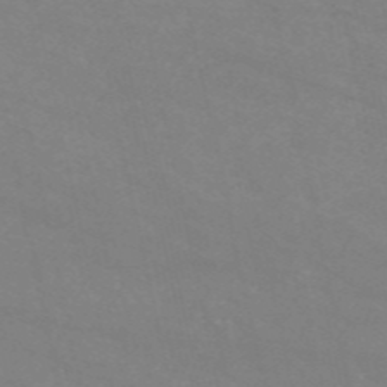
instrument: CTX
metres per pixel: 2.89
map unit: HNb
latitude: -54.8030
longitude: -37.8206
